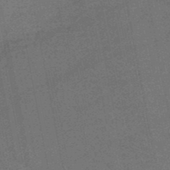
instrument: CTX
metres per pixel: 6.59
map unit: HNb
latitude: -50.3684
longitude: -49.4048
